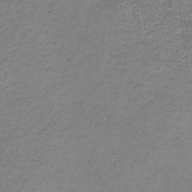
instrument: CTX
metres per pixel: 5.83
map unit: HNb
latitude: -34.3873
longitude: 53.9556
